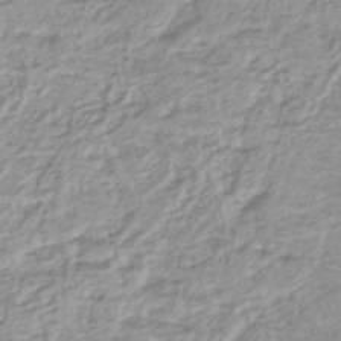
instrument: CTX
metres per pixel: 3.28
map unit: lHb
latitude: -44.2740
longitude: 72.6329
